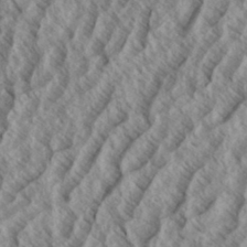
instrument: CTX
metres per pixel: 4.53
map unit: eHh
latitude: 34.2144
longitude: -139.5560
